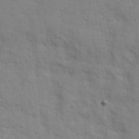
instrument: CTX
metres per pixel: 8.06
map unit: Ave
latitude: 12.9136
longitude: -101.3293
